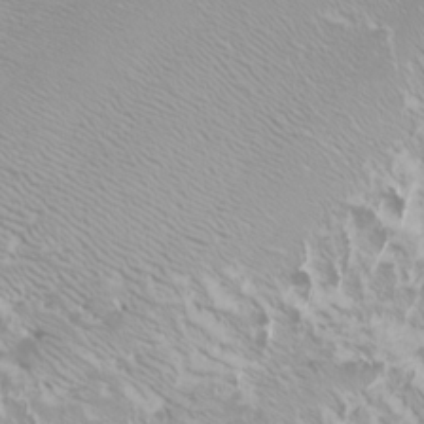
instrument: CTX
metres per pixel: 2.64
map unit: Htu
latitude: -6.6329
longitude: -71.6316
